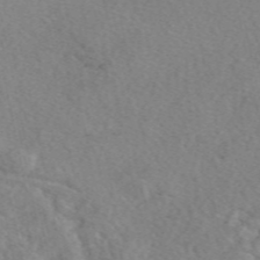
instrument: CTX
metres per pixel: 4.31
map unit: eAb
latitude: 49.0836
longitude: 107.3510
